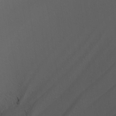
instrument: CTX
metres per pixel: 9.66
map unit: Nhu
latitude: -5.2942
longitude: -91.1781
